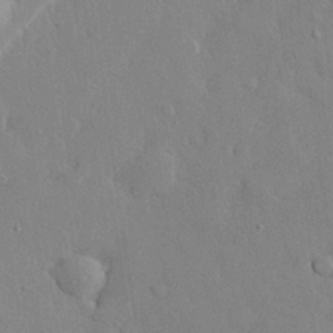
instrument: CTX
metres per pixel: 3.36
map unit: eHh
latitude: 28.7246
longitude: -78.9892
